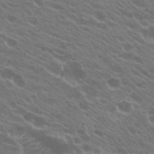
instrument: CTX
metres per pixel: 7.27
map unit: Hto
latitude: 23.8772
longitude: -37.6316
